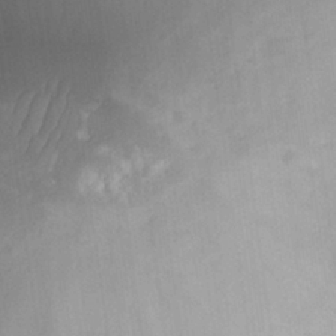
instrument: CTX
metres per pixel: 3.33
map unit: Hto
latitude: 24.4601
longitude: -48.3278
